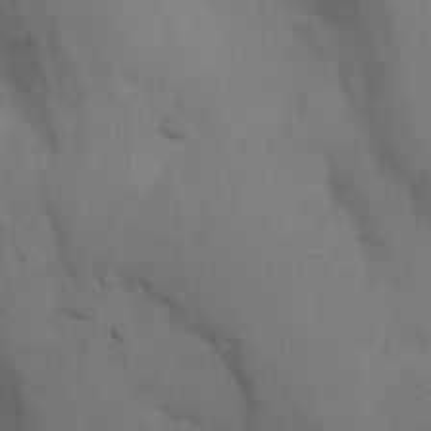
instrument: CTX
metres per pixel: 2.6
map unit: Nhu
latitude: 8.3845
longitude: -24.3278
